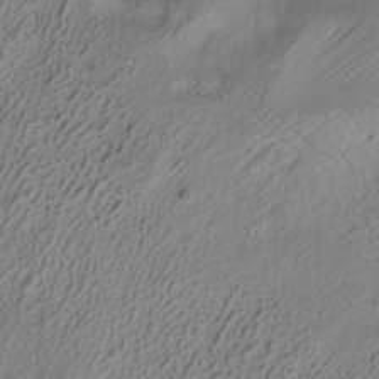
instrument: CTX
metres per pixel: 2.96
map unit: ANa
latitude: -36.6140
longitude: 95.1620
